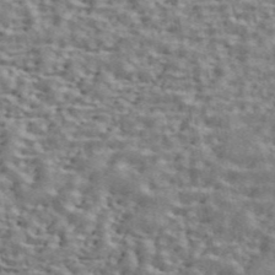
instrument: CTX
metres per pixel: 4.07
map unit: ANa
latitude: 43.0647
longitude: 46.6140
